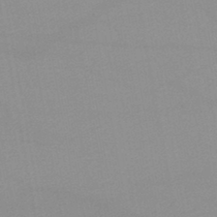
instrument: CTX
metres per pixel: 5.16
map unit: lHb
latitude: -44.0661
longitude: 67.3510
